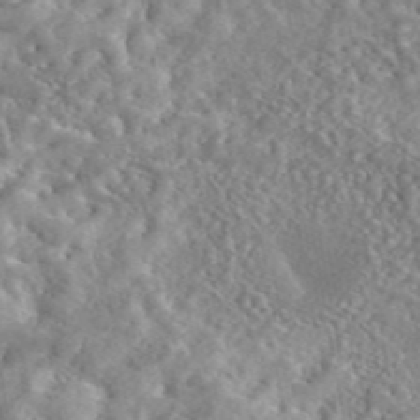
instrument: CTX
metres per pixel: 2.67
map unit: eAb
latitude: 45.2726
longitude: 128.4251
